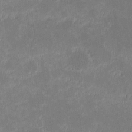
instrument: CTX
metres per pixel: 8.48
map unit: eHh
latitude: -1.5022
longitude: -83.9717
